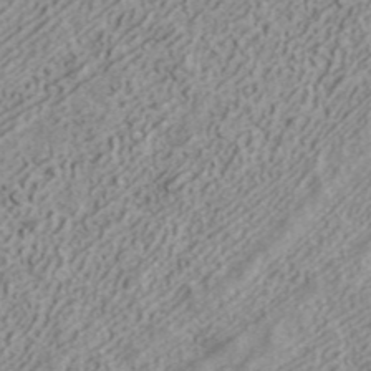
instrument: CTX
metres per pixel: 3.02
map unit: ANa
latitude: 41.5371
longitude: 30.5007
